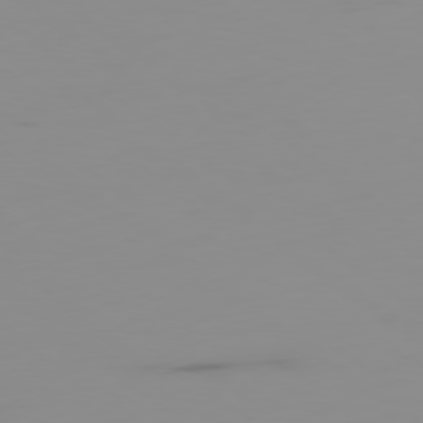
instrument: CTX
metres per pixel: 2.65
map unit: Ap
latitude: -79.2942
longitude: -70.4979
